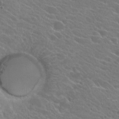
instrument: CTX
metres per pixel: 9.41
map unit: Hto
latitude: 23.0458
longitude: -39.3104
